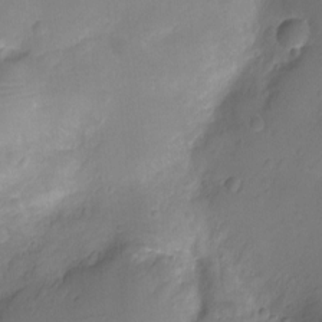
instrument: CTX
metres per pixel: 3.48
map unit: Ht
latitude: -10.9353
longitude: -24.5167
